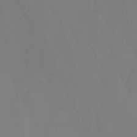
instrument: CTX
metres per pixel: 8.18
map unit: Ht
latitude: -11.8045
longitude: -47.1026
